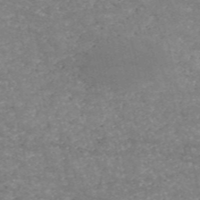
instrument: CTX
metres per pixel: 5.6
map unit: HNb
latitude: -53.7477
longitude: -38.7624
